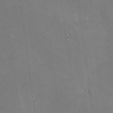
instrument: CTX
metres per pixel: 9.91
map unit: lHvf
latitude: 26.6491
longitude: 141.5021
